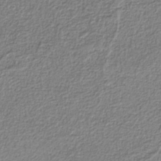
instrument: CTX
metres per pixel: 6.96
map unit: eAb
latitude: -37.8611
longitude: 52.8030
